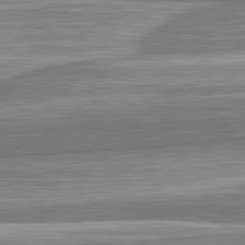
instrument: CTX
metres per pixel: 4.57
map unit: lApd
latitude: 82.7435
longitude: 167.0297
